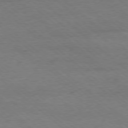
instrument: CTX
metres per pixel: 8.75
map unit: Ap
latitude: -78.3873
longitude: -93.2915
